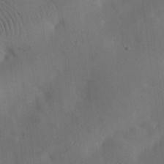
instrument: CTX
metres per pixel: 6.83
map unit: eHh
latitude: 25.6316
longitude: -69.1403
